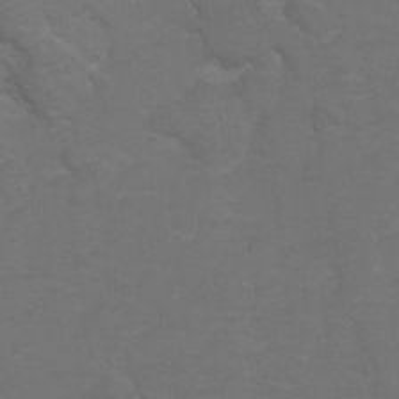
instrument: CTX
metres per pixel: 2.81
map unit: Hto
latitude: 5.4426
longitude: -30.9703
